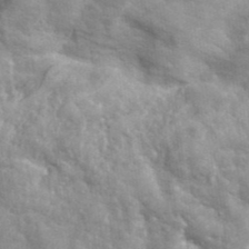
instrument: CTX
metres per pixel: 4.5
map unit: Hto
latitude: 38.6301
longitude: -43.9150
